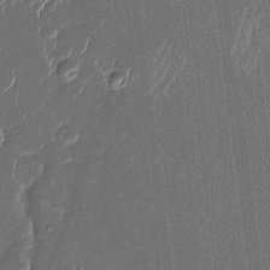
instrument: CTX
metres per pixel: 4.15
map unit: Htu
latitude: 1.1214
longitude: 147.0864
